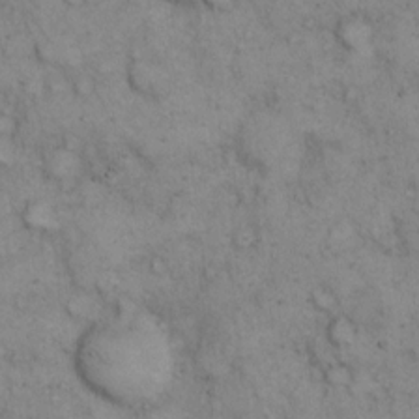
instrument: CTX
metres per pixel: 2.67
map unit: eHh
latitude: 14.4412
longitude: -63.6694
